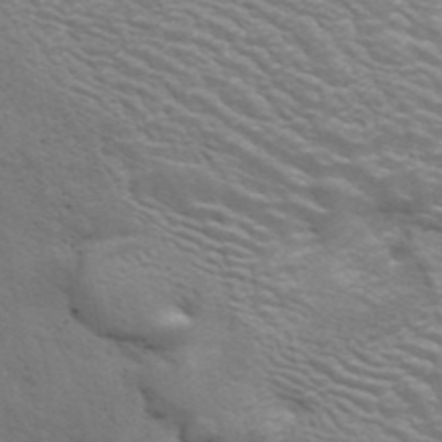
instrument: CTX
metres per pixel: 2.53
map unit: ANa
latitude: 42.9325
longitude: 14.1795
